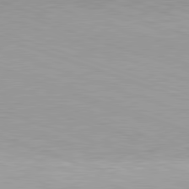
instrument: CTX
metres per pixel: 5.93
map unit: Hpe
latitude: -82.6329
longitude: 5.4454
